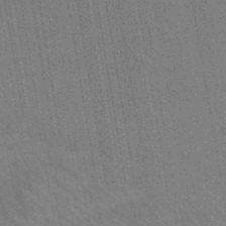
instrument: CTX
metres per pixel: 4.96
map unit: lHb
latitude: -47.8989
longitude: 74.5007
